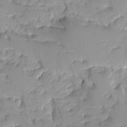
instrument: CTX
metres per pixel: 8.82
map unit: Ave
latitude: -8.4629
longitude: -117.1214
